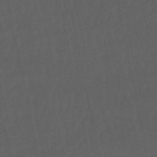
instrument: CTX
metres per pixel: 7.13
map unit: eHb
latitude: -50.6707
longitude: 72.5007
